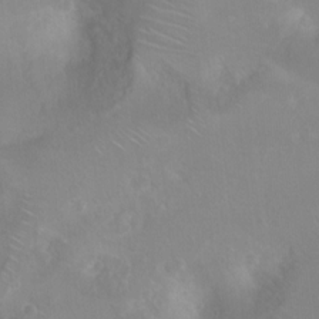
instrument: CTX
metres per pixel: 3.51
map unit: Ht
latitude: 2.3656
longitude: -24.5356
